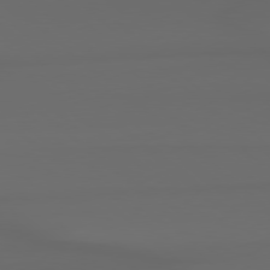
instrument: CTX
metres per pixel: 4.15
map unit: Hpe
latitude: 78.3845
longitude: -132.8947
